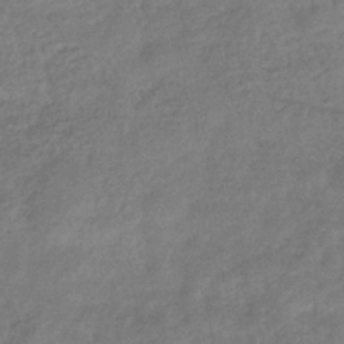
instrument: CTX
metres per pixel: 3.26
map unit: eHb
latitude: -36.0283
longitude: 81.6533
